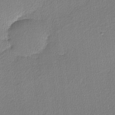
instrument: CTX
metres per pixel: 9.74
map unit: lHvf
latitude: -11.3132
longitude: -99.3292
